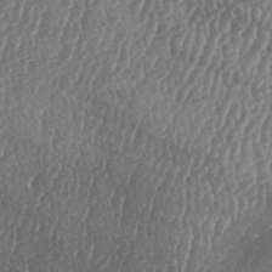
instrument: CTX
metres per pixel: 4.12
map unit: lAa
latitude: -6.1983
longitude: -129.6505
